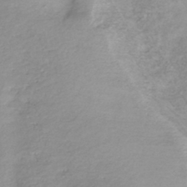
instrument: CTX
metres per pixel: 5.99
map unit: lHb
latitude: -40.6140
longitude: 73.4076
